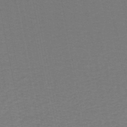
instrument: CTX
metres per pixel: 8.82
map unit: HNhu
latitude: -49.3888
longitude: 100.6707
